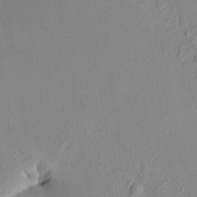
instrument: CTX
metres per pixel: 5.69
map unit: HNhu
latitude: 13.0081
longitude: 12.2740
